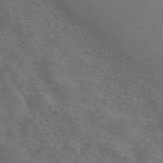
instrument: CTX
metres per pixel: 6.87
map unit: ANa
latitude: 43.3293
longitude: 24.4251
